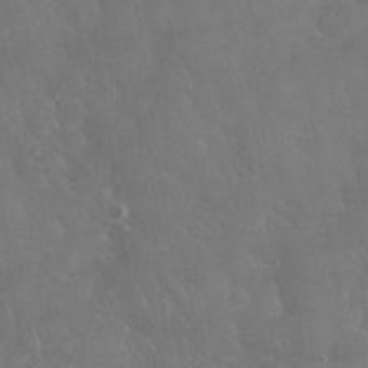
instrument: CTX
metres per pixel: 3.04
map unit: Nhu
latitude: 27.7828
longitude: -65.8016
